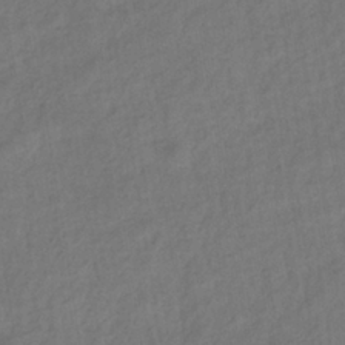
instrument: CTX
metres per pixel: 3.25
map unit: eHb
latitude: -36.4062
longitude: 79.4265
